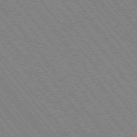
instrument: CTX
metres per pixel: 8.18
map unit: Hpe
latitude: -75.6911
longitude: -13.9717
